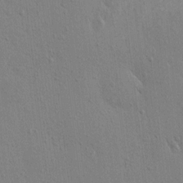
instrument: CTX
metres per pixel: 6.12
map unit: eHh
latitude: -0.1606
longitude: 18.2173
